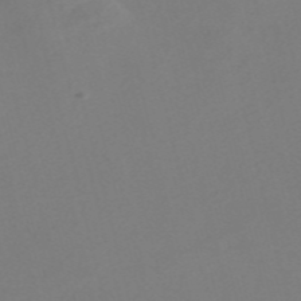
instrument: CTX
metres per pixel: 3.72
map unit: Nve
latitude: -56.8408
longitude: 52.4818
